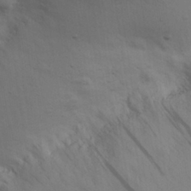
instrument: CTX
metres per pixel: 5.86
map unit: eHh
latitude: 30.1956
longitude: -69.4616
